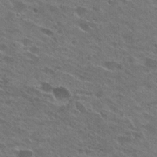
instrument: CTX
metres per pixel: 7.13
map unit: Hto
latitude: 26.2712
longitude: -43.7450
